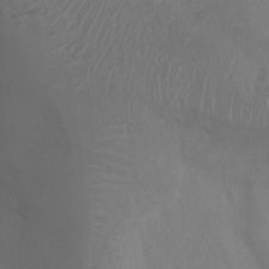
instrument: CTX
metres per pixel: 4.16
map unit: Ht
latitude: 1.7827
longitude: -20.4601
